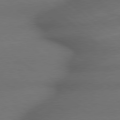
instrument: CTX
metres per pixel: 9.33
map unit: lApd
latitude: 79.2348
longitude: -166.8569
